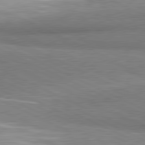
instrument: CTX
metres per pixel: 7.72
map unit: lApd
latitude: 81.0647
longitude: 164.0283
